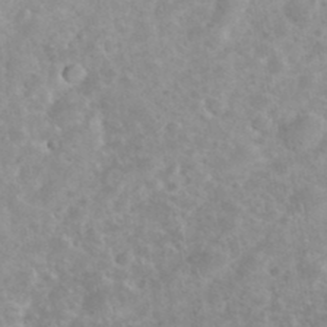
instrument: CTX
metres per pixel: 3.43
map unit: eHh
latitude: 35.9528
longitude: -62.9514
